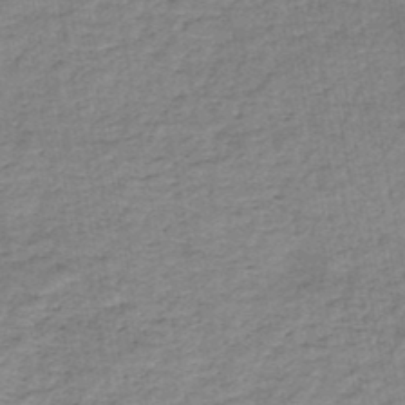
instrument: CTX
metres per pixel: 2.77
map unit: HNb
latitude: -46.3873
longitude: -37.2726
